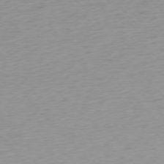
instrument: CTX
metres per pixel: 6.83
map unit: Ap
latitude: -76.5196
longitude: -63.4994
